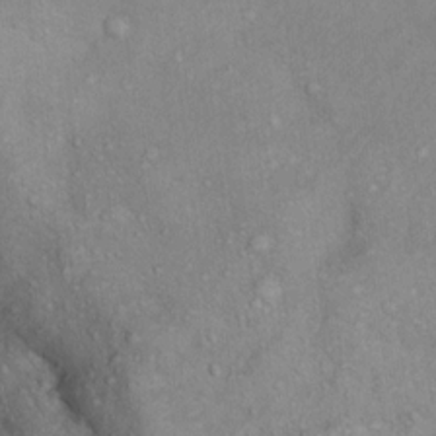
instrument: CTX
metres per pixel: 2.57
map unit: Ht
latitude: 12.1767
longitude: -39.3293
